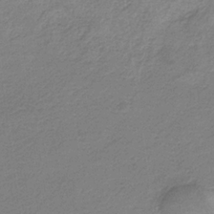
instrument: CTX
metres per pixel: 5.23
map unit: HNb
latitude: -33.4266
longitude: 59.6910
